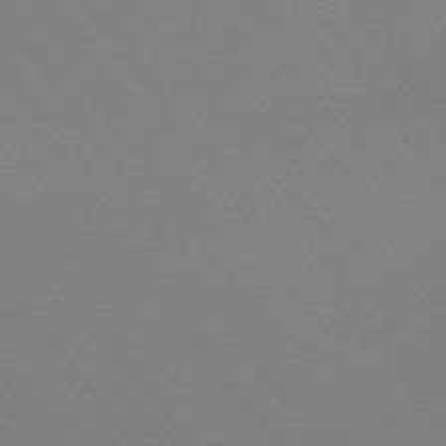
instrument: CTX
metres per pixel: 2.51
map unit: Ap
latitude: -73.8989
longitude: -70.4223
